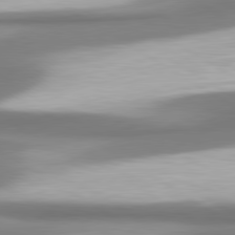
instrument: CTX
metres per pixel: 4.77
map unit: lApd
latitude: 80.3278
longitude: 179.3887
